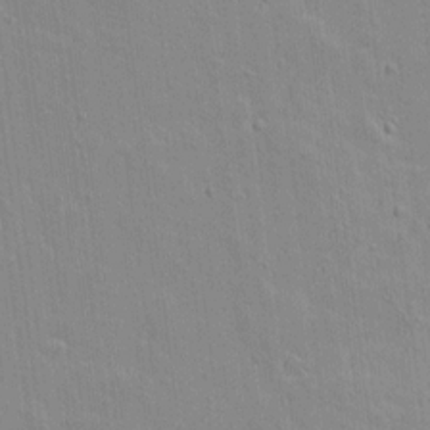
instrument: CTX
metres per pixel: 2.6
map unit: lAvf
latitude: 16.2334
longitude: -128.4979
